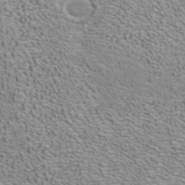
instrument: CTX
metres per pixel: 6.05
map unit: ANa
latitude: 40.2144
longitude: 20.7652
